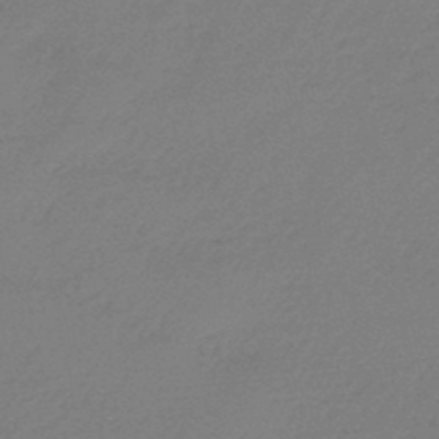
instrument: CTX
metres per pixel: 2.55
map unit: eHb
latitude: -46.5007
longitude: 84.6518
